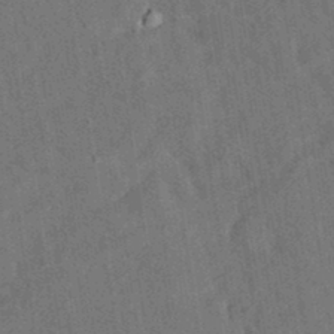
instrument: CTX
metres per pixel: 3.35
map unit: eAb
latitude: 34.4979
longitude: 110.9541
